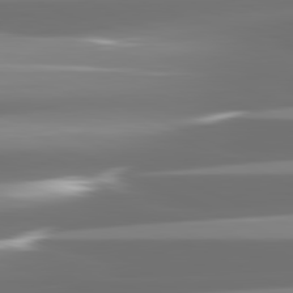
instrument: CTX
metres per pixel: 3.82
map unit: lApd
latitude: 81.8961
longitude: -136.8002
